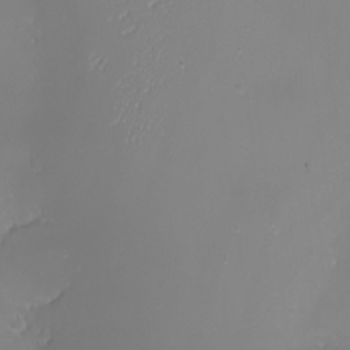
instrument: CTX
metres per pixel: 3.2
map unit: eHh
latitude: -6.9163
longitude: -79.9717
